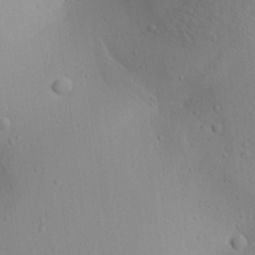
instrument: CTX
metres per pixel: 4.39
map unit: Ave
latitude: 22.9136
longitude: -136.9703
